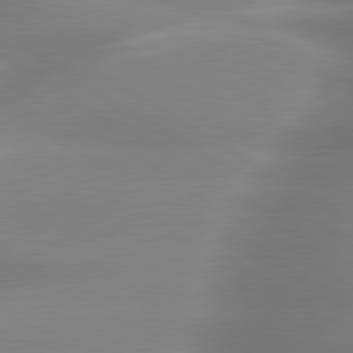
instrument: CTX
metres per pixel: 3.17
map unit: lApd
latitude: 80.1011
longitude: -137.4238
